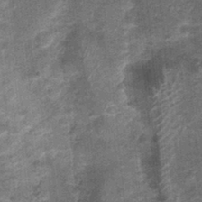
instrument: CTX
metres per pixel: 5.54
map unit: Nhu
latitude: 1.1781
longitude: -17.1970
